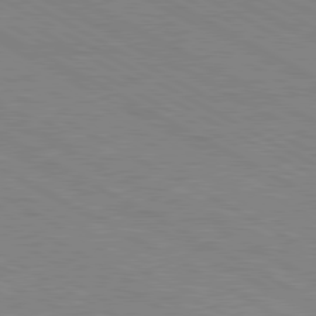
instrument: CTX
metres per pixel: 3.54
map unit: Ap
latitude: -81.7478
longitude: -72.8758
